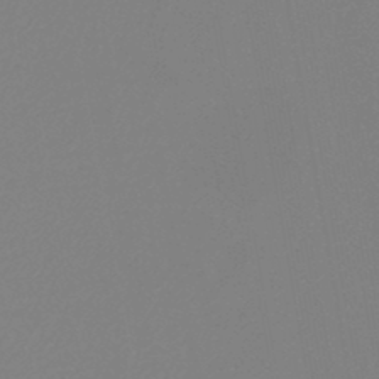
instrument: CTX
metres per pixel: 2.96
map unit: lHb
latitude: -45.6533
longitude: 74.2740
